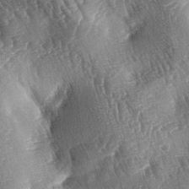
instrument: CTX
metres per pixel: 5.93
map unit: lAa
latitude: -4.7085
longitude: -127.8206
